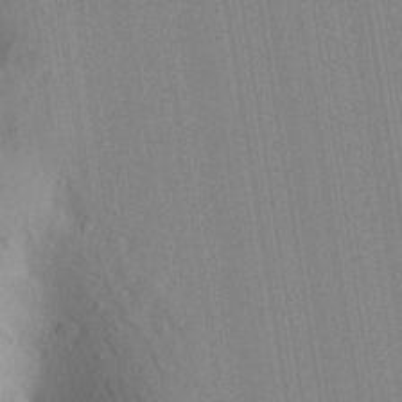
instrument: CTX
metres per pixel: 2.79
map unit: Aa
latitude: 28.5168
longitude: -147.7828
